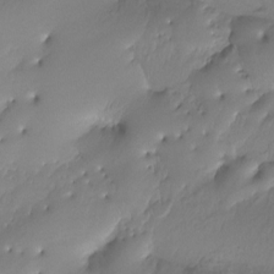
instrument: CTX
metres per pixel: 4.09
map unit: Ht
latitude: -16.6708
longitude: -46.1578
